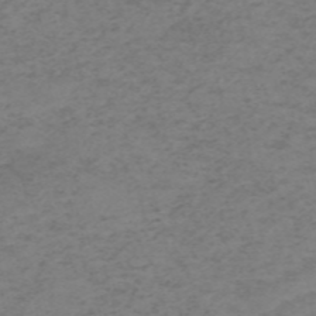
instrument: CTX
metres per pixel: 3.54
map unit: HNb
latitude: -55.2187
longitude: -46.7058
